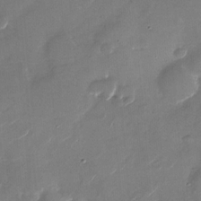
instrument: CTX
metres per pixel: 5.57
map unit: Nhu
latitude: -27.7099
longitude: -73.8017
